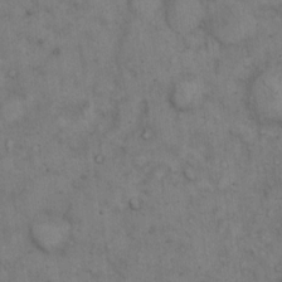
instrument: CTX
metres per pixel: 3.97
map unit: eHh
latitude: 12.5168
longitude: -62.8947
